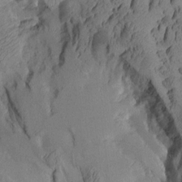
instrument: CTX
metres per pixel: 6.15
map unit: Aa
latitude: 8.4979
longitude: -127.5749
